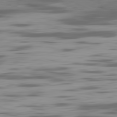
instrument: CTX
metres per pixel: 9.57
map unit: Ap
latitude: -82.0850
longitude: -69.1403
